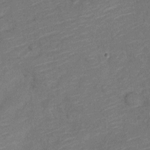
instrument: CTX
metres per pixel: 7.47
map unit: Nve
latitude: -18.8219
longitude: 108.5385
